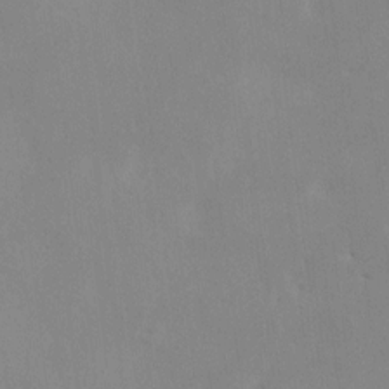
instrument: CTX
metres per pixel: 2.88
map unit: HNhu
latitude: 7.5371
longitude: -1.6127
